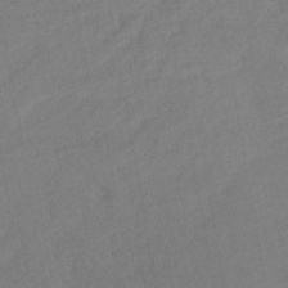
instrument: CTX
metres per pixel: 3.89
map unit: lHb
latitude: -41.1431
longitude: 73.1998
